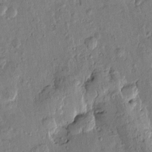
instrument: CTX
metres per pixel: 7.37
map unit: Htu
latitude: -0.1606
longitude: -176.4223
